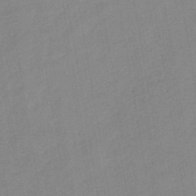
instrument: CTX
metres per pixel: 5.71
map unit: lHb
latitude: -45.9745
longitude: 72.9541
